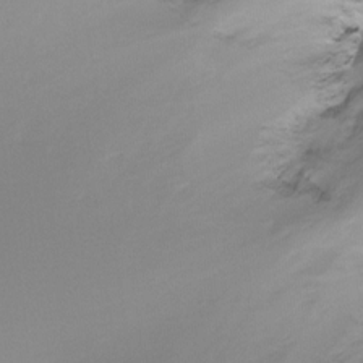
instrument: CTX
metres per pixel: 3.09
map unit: Ht
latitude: -15.7856
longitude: -45.0647
